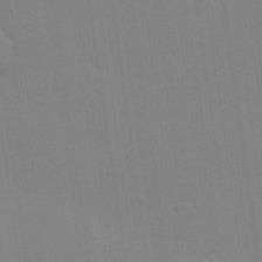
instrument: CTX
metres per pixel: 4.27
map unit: lHvf
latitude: 20.0255
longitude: 142.5384
